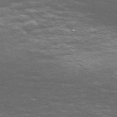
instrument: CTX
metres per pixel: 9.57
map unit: Nve
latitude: -58.9163
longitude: 57.1998
